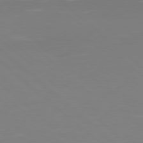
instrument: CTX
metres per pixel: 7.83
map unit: Hpe
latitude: 77.6127
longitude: -125.2914
